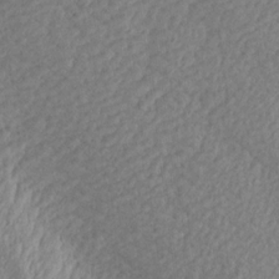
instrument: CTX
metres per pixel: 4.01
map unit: Aa
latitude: 15.7072
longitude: -145.3481
